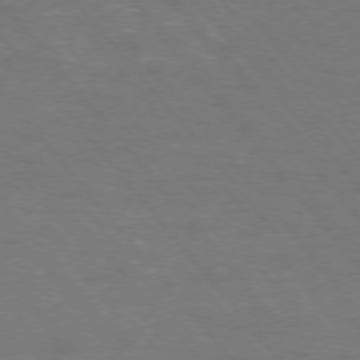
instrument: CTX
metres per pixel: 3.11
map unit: Ap
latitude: -75.9745
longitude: -69.4993
